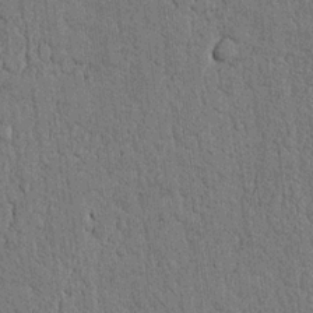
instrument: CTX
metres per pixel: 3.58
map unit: Nhu
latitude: 20.0822
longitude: -75.9906
